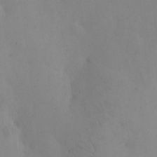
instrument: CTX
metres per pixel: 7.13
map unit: eHh
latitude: 11.5371
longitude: -61.4426
